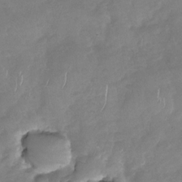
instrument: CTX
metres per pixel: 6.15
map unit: Nhu
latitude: -29.5777
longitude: -60.7246
